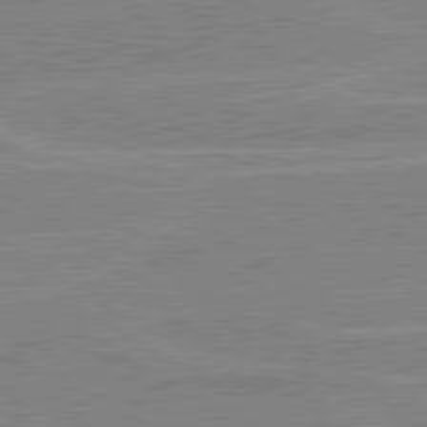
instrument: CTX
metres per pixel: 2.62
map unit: lApd
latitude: 80.5168
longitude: 123.0676
